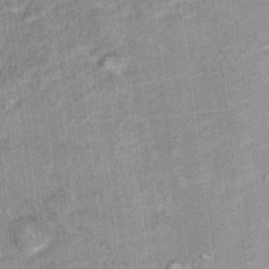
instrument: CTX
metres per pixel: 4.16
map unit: Hto
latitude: 15.0459
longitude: -34.6112
